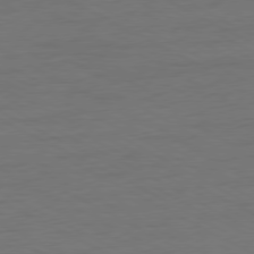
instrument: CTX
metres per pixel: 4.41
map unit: Ap
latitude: -77.5021
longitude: -74.5357
